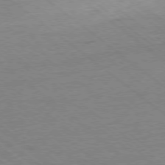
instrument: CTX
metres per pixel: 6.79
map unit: Ap
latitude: -78.2550
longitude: -82.9702
